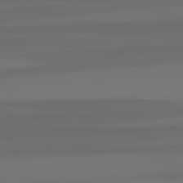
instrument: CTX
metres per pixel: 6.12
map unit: lApd
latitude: 82.9135
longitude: 163.6155
